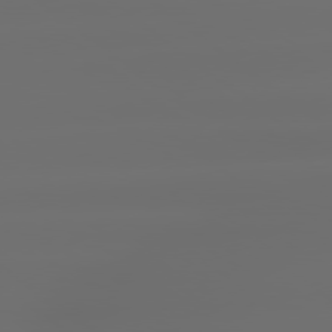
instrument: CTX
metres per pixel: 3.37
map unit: lApd
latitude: 79.1592
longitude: -135.7449
